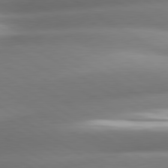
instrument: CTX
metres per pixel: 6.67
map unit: lApd
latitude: 80.4601
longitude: -161.3104
